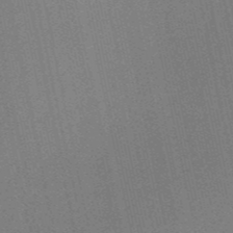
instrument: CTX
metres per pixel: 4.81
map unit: HNb
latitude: -52.7274
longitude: -46.6680
